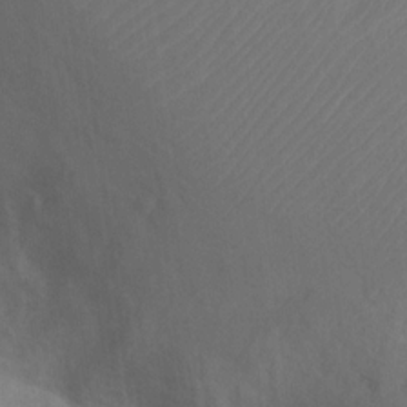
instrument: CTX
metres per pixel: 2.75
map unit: Nhu
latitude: 11.9339
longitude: -27.7828
